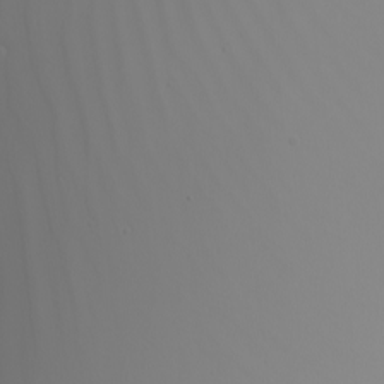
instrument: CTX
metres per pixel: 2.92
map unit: Nhu
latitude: -6.1605
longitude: -96.2711
